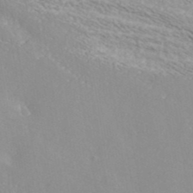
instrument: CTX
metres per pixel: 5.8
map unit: ANa
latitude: 41.3103
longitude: 28.7841
